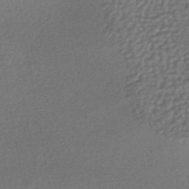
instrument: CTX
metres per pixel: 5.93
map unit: HNhu
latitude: -43.7099
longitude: 94.9541
